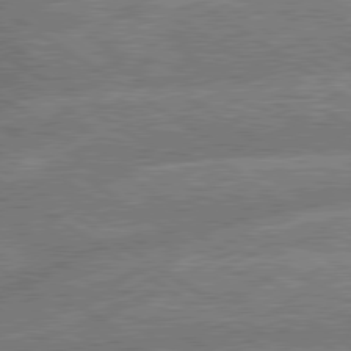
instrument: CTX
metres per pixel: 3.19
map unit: lApd
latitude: 79.6316
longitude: -157.9339
